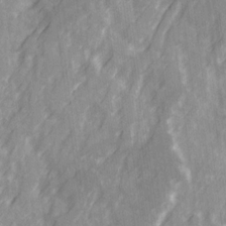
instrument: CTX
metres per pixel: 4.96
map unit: Ave
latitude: 20.4601
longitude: -131.8773
